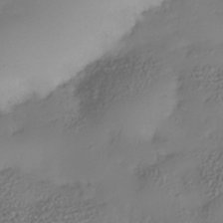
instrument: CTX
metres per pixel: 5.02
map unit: Nhe
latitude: -35.7478
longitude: -144.6679
